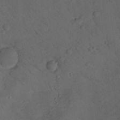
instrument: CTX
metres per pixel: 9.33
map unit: lHvf
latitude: 13.2915
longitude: 178.4629
